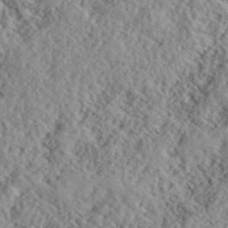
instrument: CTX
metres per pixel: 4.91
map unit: lHvf
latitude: 40.5545
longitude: -88.4979
